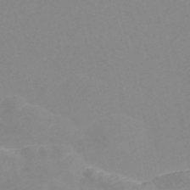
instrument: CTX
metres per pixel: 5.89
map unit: Nve
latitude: -56.6896
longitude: 51.7100
